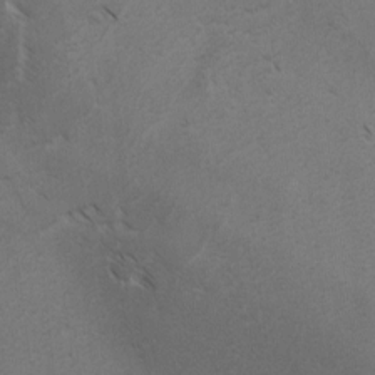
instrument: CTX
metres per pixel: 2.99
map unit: lAvf
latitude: -4.5573
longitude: -113.4615
